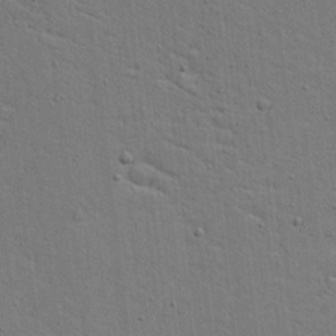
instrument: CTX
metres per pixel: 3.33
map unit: Aa
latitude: 17.1970
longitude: -125.2348
